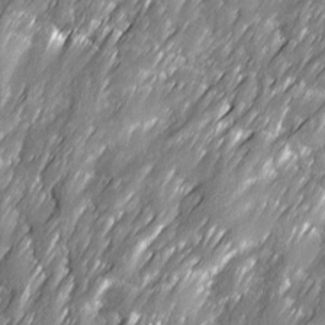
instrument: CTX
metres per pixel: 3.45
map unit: Ave
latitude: 16.3656
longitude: -135.2348
